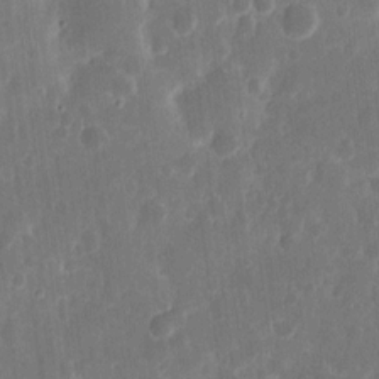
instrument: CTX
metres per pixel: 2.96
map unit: eHh
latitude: 12.3090
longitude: -73.1215
